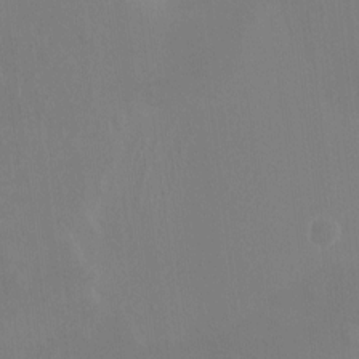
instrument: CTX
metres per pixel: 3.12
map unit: HNhu
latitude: 5.4804
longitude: 4.4440
